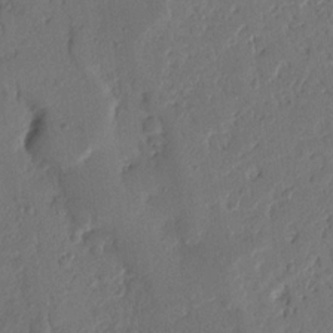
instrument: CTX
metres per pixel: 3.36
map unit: Nhu
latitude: 15.2159
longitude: -78.5546
